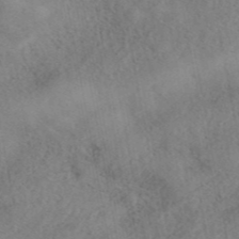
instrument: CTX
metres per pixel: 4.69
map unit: eAb
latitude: 42.9514
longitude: 108.6518
